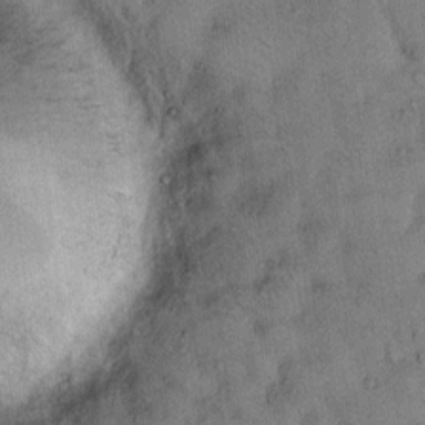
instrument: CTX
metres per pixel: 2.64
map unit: Hto
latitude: 13.0459
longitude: -59.1781
